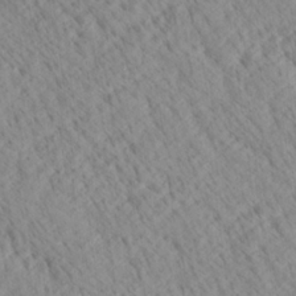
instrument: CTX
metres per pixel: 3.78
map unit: Ave
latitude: 20.8947
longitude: -140.1955
